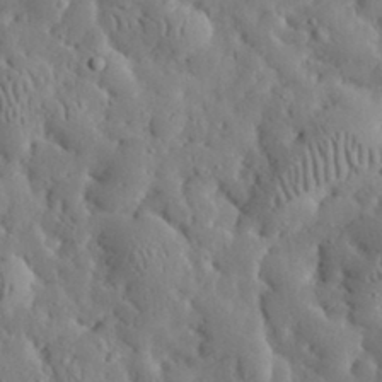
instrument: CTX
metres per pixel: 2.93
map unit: eHh
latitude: 33.1025
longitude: -74.9136
